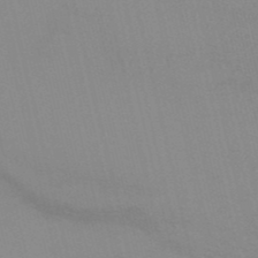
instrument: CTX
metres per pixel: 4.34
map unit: HNb
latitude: -51.5777
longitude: -44.6868
